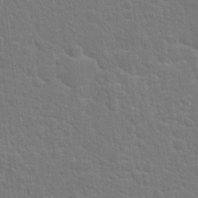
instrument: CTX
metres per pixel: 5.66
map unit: Hto
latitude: 17.2726
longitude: -41.1592
